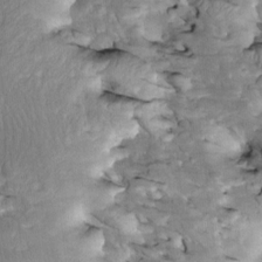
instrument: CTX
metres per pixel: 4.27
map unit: Htu
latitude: -2.6518
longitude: 149.2187
